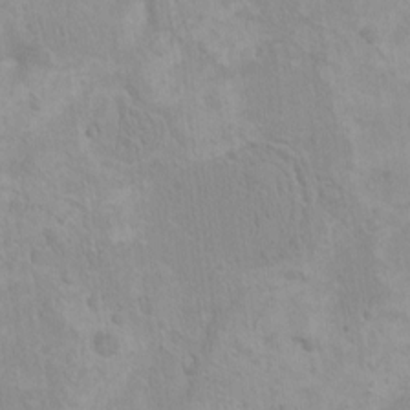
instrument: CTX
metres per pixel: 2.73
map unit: HNhu
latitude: 4.3845
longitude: 4.6140
